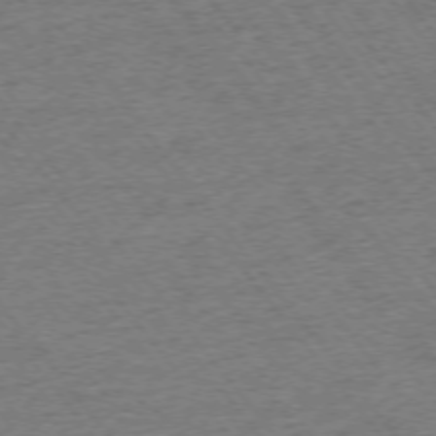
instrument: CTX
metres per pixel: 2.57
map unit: Ap
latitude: -75.1054
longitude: -88.0633
